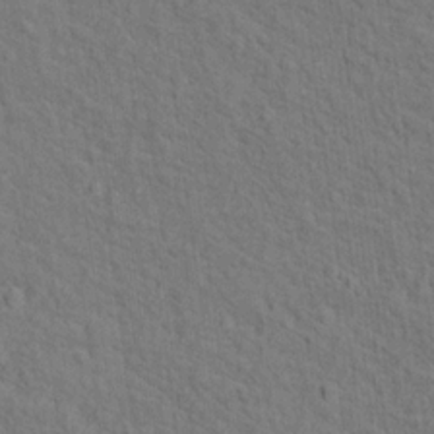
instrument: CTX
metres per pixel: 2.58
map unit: Hto
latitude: 14.7813
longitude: -38.1956
